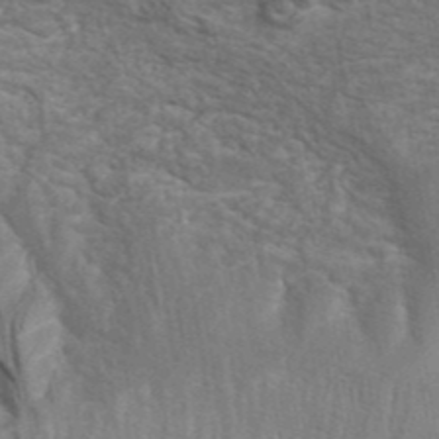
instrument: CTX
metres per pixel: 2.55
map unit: eAb
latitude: 43.1403
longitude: 106.3118
